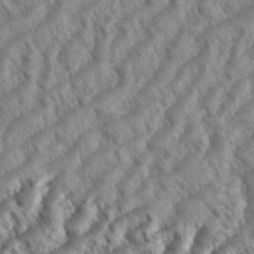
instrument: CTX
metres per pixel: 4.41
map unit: eHh
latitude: 36.4412
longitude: -138.1956
